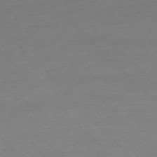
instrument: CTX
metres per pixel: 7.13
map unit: Ap
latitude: -77.0675
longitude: -92.1011
